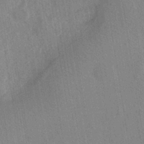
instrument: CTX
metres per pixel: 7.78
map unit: eHh
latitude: -39.8989
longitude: -26.5924
